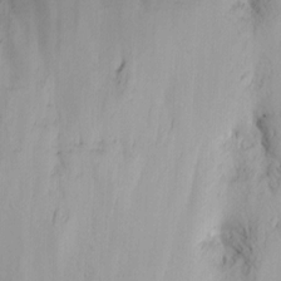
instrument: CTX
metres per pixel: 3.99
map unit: Nhu
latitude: -6.2739
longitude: -66.9702
